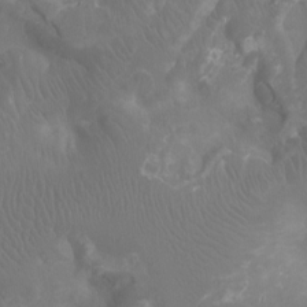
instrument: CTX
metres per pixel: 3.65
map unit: Ht
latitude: -2.9163
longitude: -18.1766
